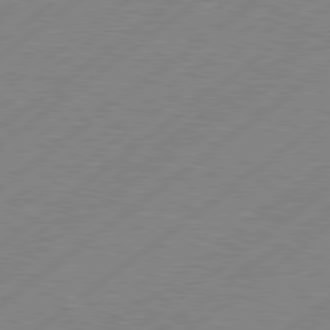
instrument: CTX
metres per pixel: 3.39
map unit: Hpe
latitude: 78.8569
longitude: -120.3657
